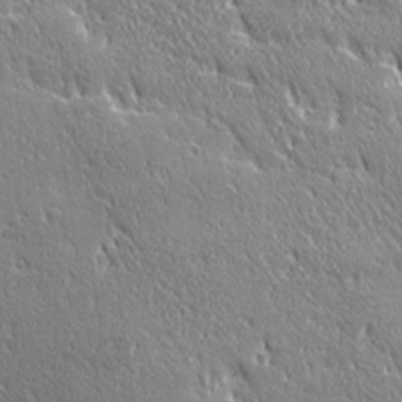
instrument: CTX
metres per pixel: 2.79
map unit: Ave
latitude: 21.4238
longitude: -135.9717
